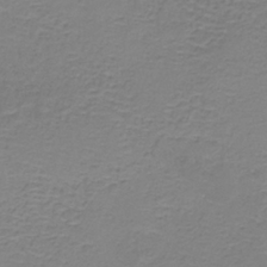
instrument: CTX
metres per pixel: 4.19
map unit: HNb
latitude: -34.4440
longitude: 53.8044
